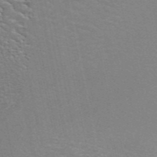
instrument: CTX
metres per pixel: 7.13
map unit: ANa
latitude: 44.9513
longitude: 27.5021
